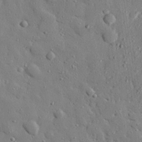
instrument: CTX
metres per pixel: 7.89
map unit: eHh
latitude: 27.7639
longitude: -78.1200
